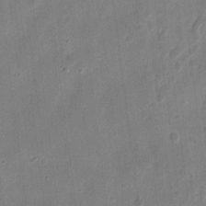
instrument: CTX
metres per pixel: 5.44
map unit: eHh
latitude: 9.1214
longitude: -73.2348
